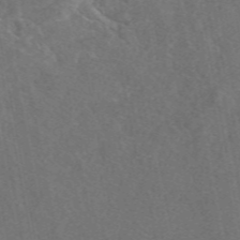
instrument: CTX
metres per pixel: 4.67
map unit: eAb
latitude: 47.9528
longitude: 112.1228
